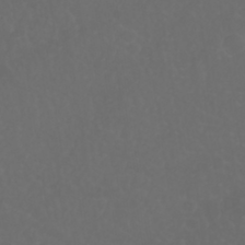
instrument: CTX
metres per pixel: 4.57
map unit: Nhu
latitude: 22.8191
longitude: -65.2159
